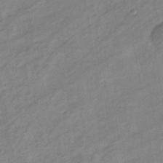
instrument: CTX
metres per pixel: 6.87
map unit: eHb
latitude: -41.3698
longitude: 83.2376
